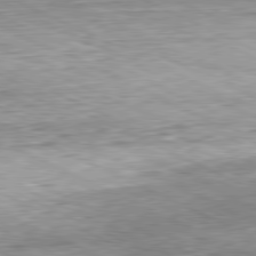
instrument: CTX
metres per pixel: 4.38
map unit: Hpe
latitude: -81.4455
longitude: 10.6519
